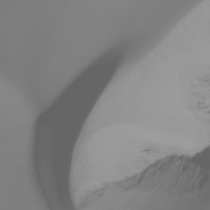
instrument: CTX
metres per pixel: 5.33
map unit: Ht
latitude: -16.6708
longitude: -46.9136
